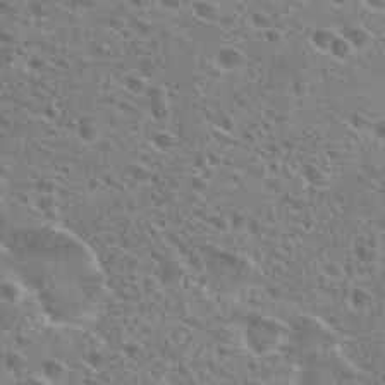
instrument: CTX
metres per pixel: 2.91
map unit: Hto
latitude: 25.6316
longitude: -46.1767
